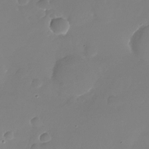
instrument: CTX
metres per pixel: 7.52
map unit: Nhu
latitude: -26.1794
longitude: -72.4412
